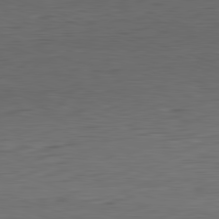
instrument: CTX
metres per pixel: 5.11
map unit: Hpe
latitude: -82.2361
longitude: 11.9745
